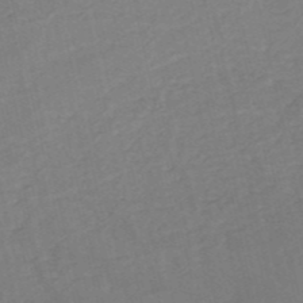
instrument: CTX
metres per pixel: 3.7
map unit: HNb
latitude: -53.0864
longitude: -48.7246
